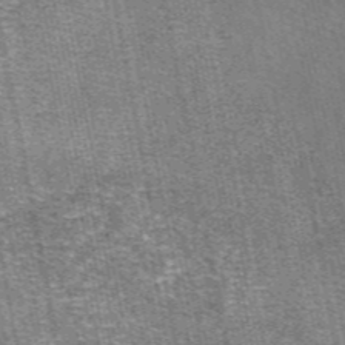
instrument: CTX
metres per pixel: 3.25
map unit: eAb
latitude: 48.1956
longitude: 105.2943
